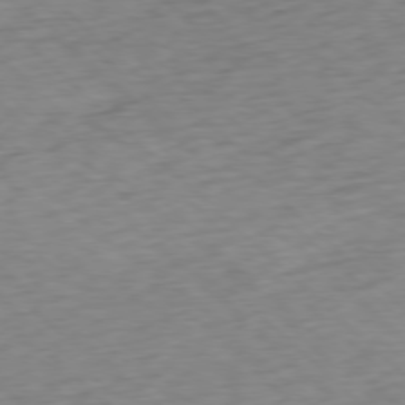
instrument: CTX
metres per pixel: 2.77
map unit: Ap
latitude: -77.4643
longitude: -79.2726
